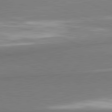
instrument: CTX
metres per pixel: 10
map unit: lApd
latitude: 81.8016
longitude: 164.1417
